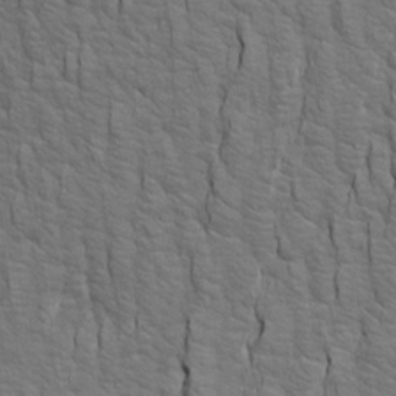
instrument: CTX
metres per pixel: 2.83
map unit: Aa
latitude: 19.6882
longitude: -141.8583
